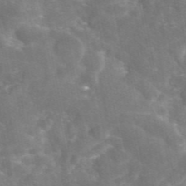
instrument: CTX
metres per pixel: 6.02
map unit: eAb
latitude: 46.2712
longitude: 120.1228
